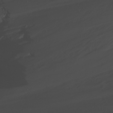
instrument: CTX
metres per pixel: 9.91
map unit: Nhu
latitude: -7.5021
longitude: -74.5168
